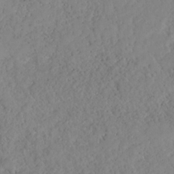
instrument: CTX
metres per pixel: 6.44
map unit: HNhu
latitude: -36.3873
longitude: 33.1431
